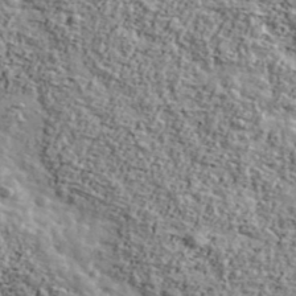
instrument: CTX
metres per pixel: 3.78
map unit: Ave
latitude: 43.0270
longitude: -110.8758
